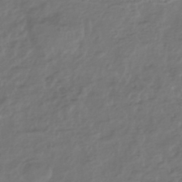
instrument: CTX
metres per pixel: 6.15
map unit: HNhu
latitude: -43.9367
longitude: 97.3321
